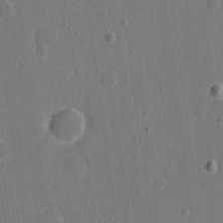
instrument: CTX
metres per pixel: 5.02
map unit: eHh
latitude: 6.8380
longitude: -67.2725
